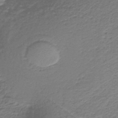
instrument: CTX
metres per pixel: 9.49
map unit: HNb
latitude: -37.4265
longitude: 53.5966
